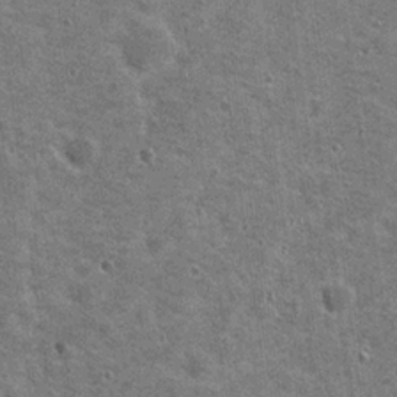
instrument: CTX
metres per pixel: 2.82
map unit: Nhu
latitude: 19.9339
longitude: -30.5546
